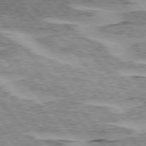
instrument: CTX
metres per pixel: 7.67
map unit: lApd
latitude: 75.2348
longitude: -77.6882
